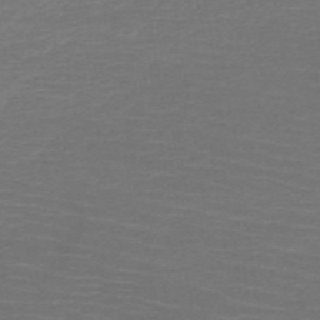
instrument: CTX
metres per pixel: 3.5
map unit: HNb
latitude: -50.1606
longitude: -45.2159
